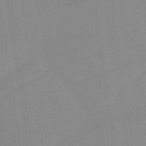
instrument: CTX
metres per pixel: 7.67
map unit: HNb
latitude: -36.1227
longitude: 54.8030
